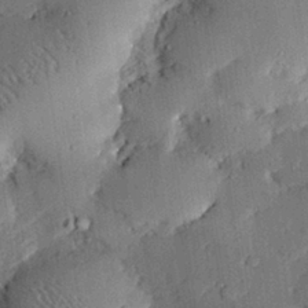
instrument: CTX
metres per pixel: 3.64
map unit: eHh
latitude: 28.1200
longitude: -82.3089
